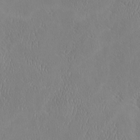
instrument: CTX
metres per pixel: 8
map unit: eHh
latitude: -3.4832
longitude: 19.3510
